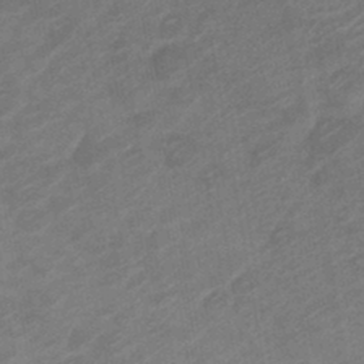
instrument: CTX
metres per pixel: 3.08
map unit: Nve
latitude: -19.9178
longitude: 106.9164
